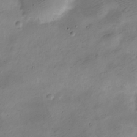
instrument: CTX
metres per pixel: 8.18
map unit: Nve
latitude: -24.4818
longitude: 105.8800
